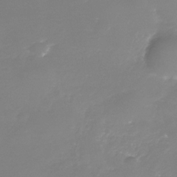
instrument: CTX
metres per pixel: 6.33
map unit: Nhe
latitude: -35.4265
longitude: -87.3670
